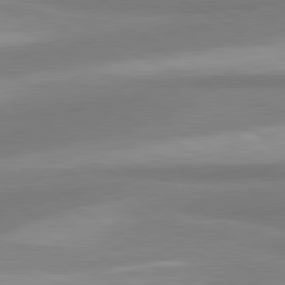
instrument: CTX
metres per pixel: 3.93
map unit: lApd
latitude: 80.3278
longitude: 177.4265
